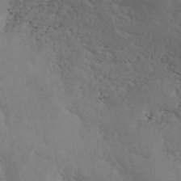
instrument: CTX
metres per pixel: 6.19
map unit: ANa
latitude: 42.8380
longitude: 55.5588
